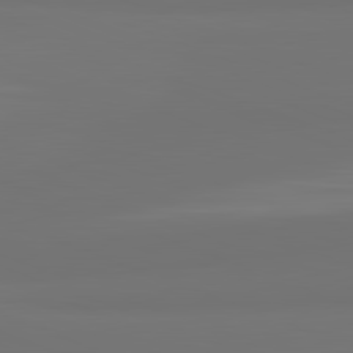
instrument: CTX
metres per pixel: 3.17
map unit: lApd
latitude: 82.3089
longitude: 159.6532
